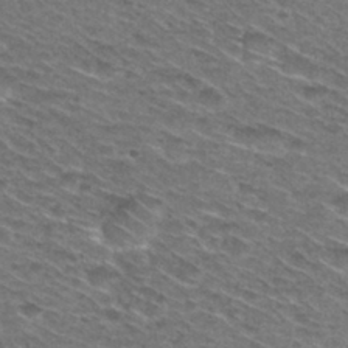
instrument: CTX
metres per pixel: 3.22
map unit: Hto
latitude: 29.3104
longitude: -47.1970
